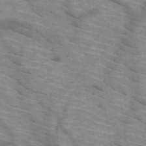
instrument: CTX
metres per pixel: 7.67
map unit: HNb
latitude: -47.2376
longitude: -45.2726
